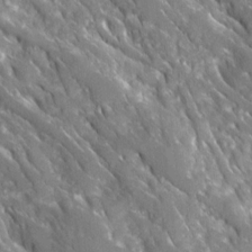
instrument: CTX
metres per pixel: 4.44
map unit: Ave
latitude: 16.1767
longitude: -131.3104
